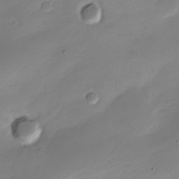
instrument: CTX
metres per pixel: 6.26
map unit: Nve
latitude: -22.2740
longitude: 105.8989
